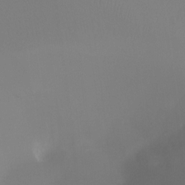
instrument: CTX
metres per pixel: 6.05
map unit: Ht
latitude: -17.5399
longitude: -46.4412
